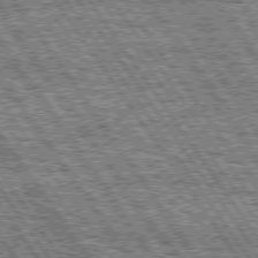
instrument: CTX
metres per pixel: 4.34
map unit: Hpe
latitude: 75.0647
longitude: -153.4993
